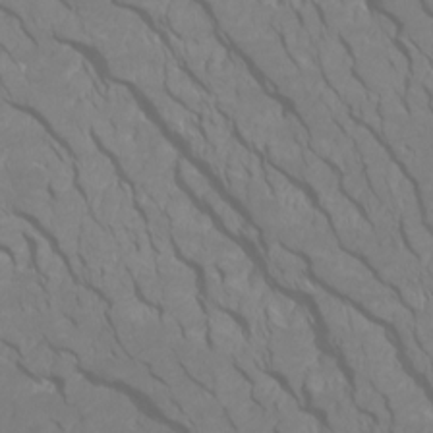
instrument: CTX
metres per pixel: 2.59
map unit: Htu
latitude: -5.2187
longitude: -72.1956
